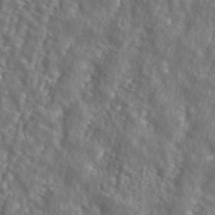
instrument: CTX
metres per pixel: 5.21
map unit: ANa
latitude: 43.0270
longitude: 23.6722
